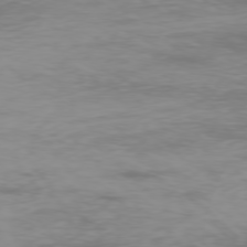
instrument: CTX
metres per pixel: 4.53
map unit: Ap
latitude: -77.6155
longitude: -72.4412
